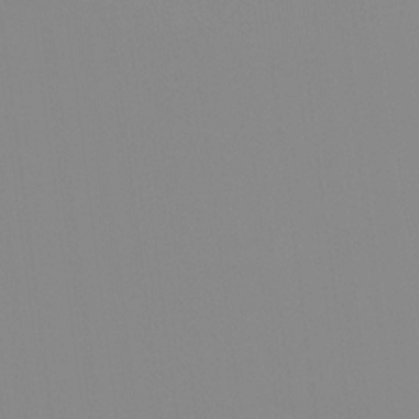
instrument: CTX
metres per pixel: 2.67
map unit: Ht
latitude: -14.6330
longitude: -52.0444
